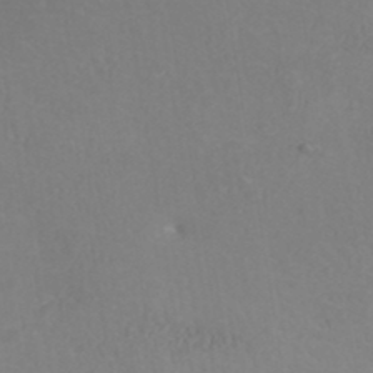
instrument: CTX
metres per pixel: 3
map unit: ANa
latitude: 35.3481
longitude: 14.1039
